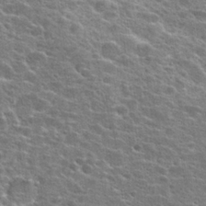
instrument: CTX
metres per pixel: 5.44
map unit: Hto
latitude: 24.4223
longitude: -47.9339
